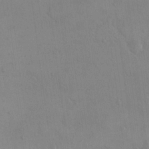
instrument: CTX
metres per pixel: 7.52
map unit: eHh
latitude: 16.3656
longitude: -67.1403
